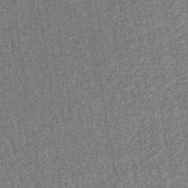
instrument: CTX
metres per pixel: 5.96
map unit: lHb
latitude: -40.2550
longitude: 63.5399
